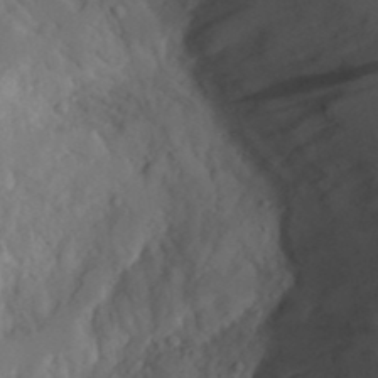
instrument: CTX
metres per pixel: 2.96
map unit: Aa
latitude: 23.8394
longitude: -131.5372
